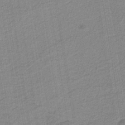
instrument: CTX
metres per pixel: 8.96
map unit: eAb
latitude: -38.3495
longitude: 51.8422
